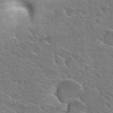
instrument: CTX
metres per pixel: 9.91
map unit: Hto
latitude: 25.1403
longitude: -36.6869
